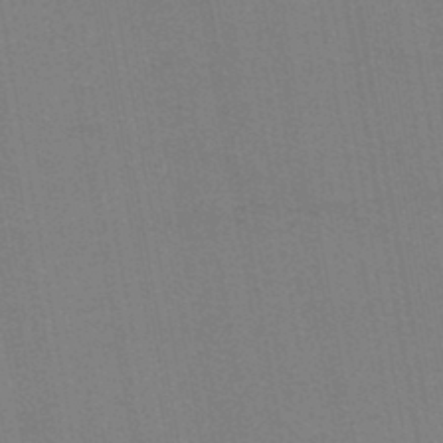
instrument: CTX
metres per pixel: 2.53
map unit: lHb
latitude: -43.8422
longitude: 72.8975
